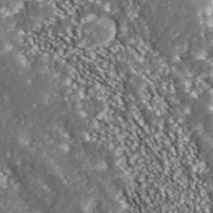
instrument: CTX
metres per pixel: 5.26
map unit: ANa
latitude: 43.5938
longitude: 36.8408
